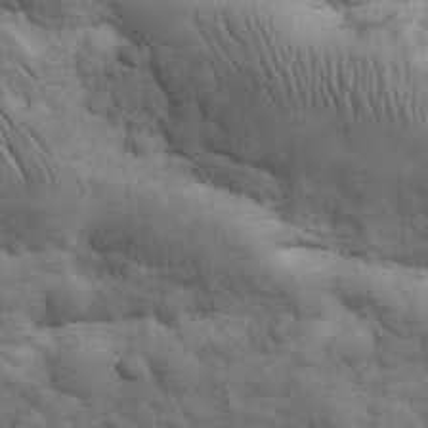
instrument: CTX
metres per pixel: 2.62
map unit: eHh
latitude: 32.6490
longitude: -67.7260
